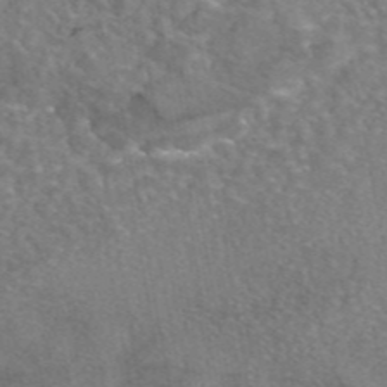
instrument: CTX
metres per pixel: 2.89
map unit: eAb
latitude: 45.8961
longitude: 106.6897
